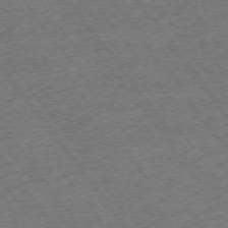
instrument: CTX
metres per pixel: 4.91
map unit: Ap
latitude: -74.8597
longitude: -88.6869
